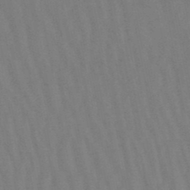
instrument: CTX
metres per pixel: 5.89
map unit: eHb
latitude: -47.2187
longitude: 80.3118
